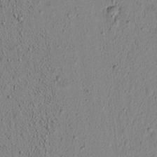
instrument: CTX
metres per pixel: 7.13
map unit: lAvf
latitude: 6.0822
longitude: 166.1039
